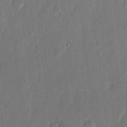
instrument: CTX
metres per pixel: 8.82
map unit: eHh
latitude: 13.3482
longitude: -69.0648
